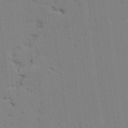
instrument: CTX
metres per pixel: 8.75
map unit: lAvf
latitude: 24.7435
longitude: -111.5749
